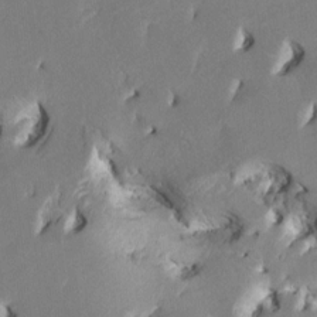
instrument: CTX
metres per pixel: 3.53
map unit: HNhu
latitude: 7.5560
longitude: -5.8772
